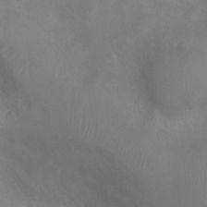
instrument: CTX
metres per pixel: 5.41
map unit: Ht
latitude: -3.6343
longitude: -18.0444
